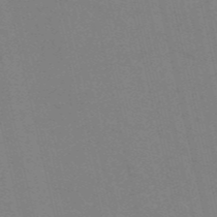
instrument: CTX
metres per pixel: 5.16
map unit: HNb
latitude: -55.1620
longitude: -38.4979
